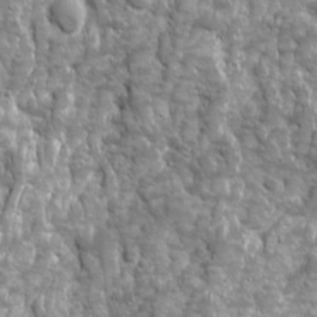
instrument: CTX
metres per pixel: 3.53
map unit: Ave
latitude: 16.2712
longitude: -133.4615
